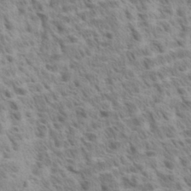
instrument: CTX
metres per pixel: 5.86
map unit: eHh
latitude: 33.2348
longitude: -141.0647
